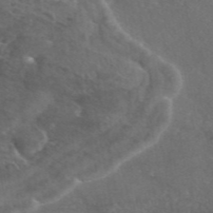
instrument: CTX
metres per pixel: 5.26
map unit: eAb
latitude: 46.2145
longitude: 114.7652
